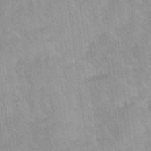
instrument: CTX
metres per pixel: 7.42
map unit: Ave
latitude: 11.8206
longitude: -106.5357
